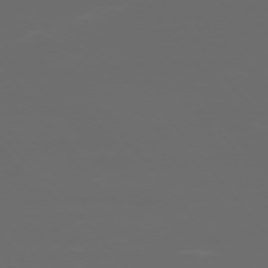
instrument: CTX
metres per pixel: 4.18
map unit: Ap
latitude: -76.1984
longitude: -74.6868
